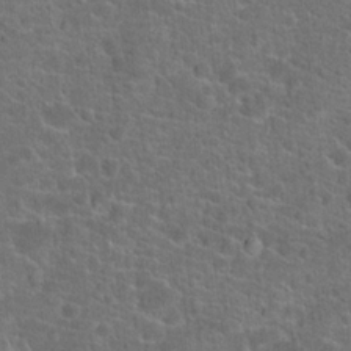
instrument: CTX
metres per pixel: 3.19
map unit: Hto
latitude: 19.9150
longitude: -43.7072
